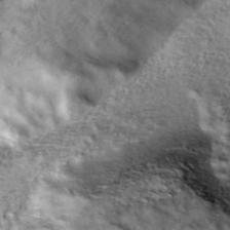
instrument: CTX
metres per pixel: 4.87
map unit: eHh
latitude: 43.1214
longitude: -88.5168
